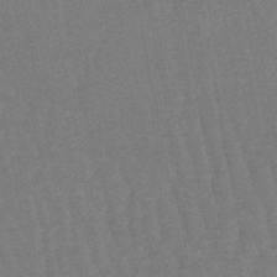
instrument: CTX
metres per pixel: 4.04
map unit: eHb
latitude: -46.6707
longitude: 78.6329
